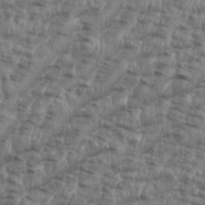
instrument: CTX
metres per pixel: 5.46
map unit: eHh
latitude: 35.6882
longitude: -136.6680
